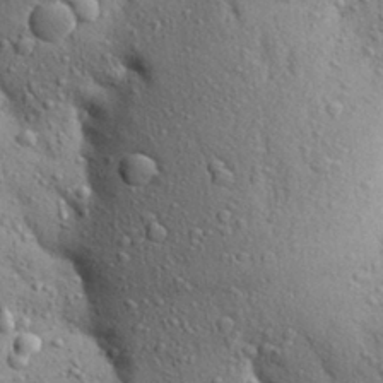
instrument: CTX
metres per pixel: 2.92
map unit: Aa
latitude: 28.4790
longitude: -148.5357
